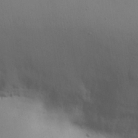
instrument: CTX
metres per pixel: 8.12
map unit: Nhu
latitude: 25.5560
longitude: -71.2726
